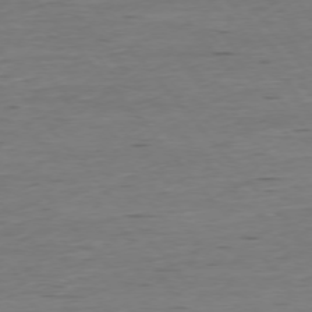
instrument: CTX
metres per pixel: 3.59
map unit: Ap
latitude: -75.8801
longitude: -93.5938
